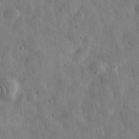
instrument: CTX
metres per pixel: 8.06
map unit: eHh
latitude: 31.1970
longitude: -74.0444
